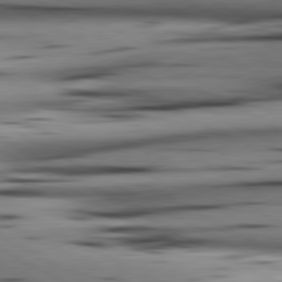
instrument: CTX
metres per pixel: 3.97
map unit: lApd
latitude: 80.4979
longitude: 159.5210
